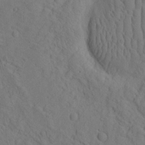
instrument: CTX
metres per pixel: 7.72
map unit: eHh
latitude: -1.7289
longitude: 18.2362
